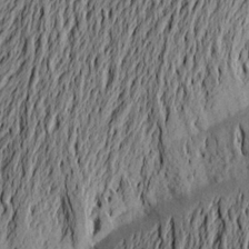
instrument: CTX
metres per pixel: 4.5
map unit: Aa
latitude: 21.3104
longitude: -149.2537
